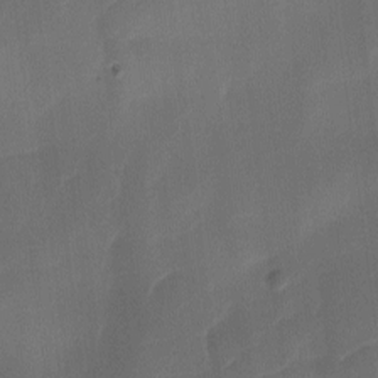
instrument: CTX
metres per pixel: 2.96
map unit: Ave
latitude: -9.5210
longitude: -122.8758
